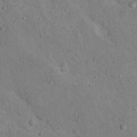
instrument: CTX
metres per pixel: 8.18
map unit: Nhu
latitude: 14.9325
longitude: -28.7435
